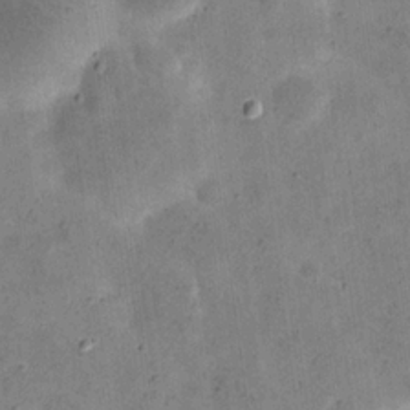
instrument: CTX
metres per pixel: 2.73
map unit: eHh
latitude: 21.5371
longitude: -66.2333
